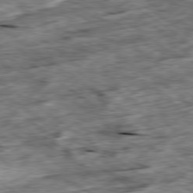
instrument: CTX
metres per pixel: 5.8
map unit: Ap
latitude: -79.6721
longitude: -86.0633
